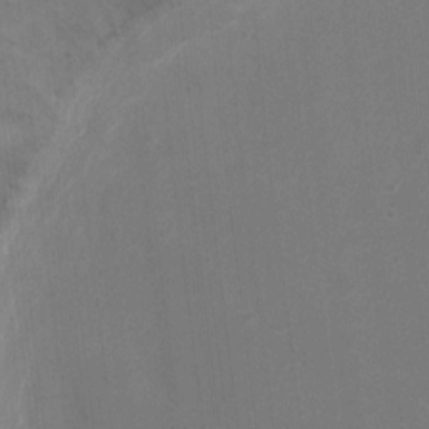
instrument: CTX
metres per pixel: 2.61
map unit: Ht
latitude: 2.2900
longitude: -28.2333
